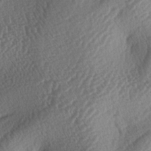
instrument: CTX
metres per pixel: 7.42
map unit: lAa
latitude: -3.8800
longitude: -128.2333
